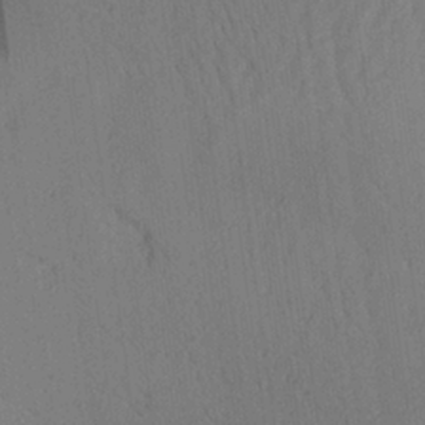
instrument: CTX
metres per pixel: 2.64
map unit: Aa
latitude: 25.3859
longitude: -143.4427
